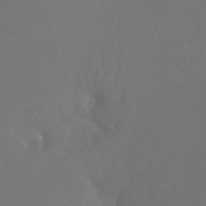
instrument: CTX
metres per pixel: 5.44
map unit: Htu
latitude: -7.6722
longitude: -33.5182
